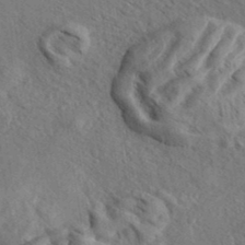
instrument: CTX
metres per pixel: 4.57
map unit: eHh
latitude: 36.8191
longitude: -138.3089
